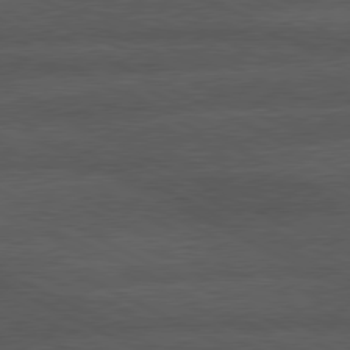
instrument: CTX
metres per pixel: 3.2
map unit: lApd
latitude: 79.6883
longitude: -128.2900
